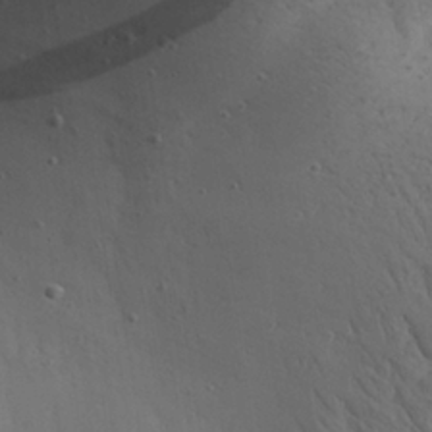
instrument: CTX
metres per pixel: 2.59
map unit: Aa
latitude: 26.4034
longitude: -142.4223
